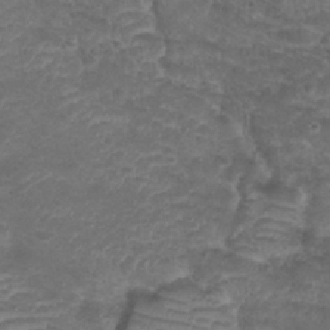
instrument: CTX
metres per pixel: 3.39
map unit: Nhu
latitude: 29.2348
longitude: -49.8961
